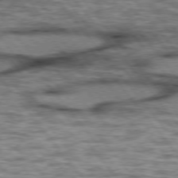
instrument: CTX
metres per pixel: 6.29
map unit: lApd
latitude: 75.8205
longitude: -48.6113
